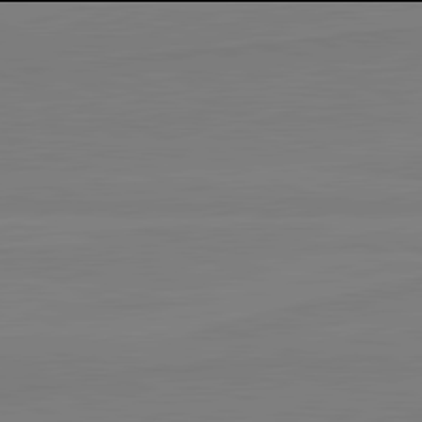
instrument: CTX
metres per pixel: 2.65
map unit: lApd
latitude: 81.9906
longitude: 165.4266
